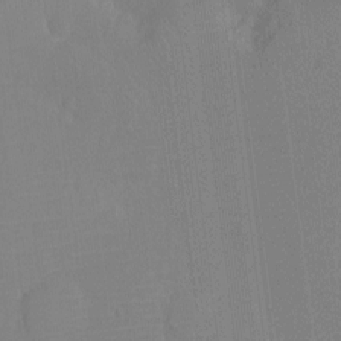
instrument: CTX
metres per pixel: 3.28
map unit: Nhu
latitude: -12.9353
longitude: -24.4223
